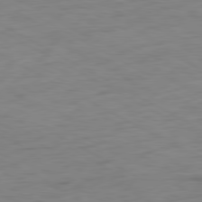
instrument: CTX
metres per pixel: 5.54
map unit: Ap
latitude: -80.6141
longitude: -62.0633
